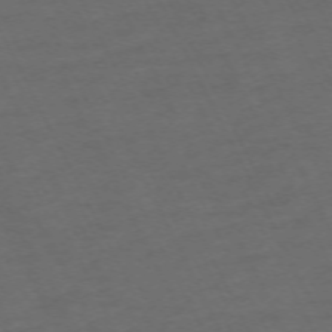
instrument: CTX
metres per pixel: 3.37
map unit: Hpe
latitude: -71.1431
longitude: 15.3321
